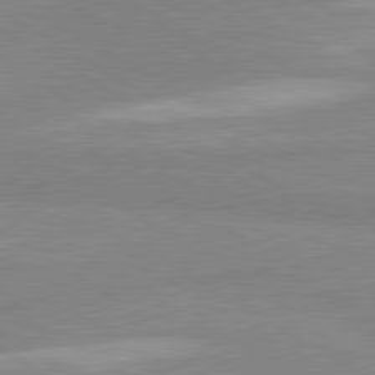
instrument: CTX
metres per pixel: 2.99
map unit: lApd
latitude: 80.7246
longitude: -178.4223
